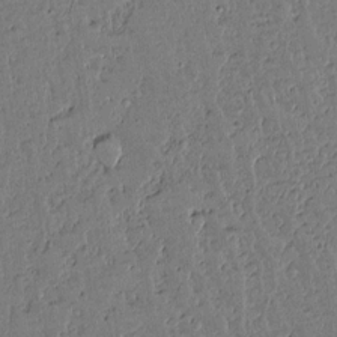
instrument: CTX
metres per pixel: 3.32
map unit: lAvf
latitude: 14.7625
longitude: -127.2537
